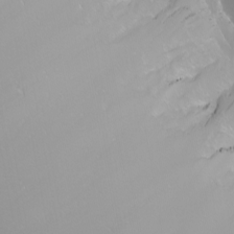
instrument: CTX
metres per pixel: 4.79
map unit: Nhu
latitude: -6.6140
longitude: -81.4048
